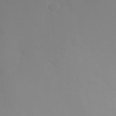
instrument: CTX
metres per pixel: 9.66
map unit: Ht
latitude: -0.9164
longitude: -32.5168
